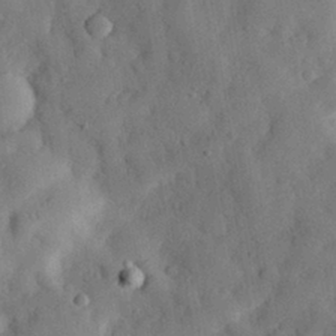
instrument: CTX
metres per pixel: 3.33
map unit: eHh
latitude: 28.5923
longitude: -76.1389
